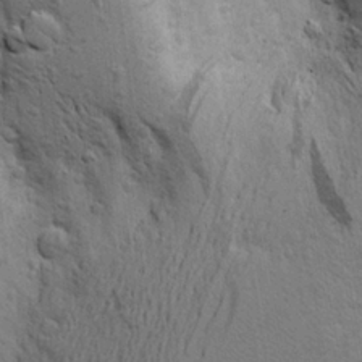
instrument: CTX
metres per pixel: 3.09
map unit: Aa
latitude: 24.5167
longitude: -147.0270
